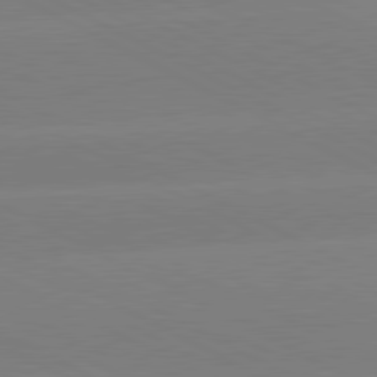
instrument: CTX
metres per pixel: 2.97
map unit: lApd
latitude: 80.8380
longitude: -154.0822
